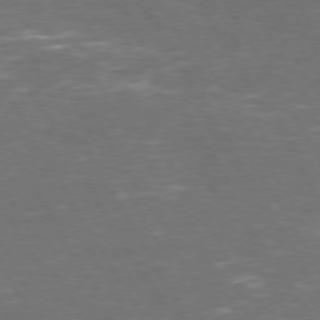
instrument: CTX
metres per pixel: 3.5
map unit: Hpe
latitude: 72.2712
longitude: -124.1388
